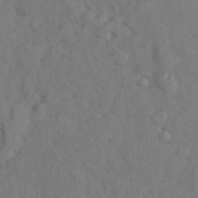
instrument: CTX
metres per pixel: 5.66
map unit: lHvf
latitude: 25.3859
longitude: 142.7274
